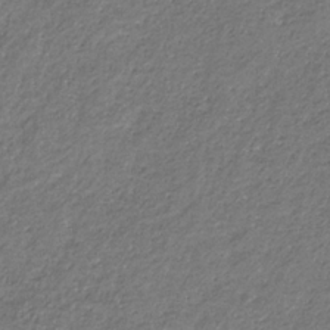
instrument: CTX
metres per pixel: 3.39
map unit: eHb
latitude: -31.0108
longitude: 69.4265
